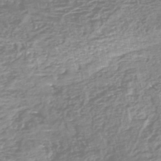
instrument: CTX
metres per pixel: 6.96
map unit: HNhu
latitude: -48.2929
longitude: 28.1039
